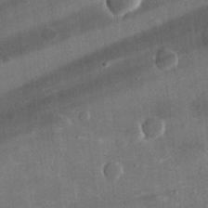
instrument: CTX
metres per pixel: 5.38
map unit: lHvf
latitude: 32.8002
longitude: -91.1025
